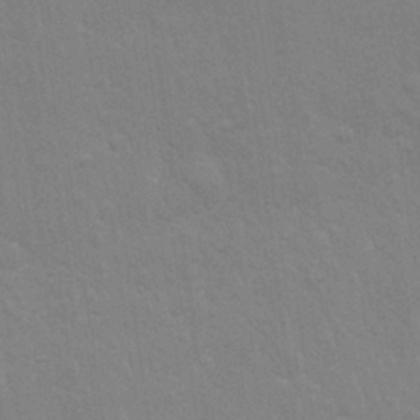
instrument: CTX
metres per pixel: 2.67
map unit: Nhu
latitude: 28.1011
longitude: -64.1956
